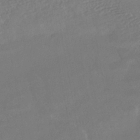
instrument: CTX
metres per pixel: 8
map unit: HNhu
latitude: -43.5966
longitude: 103.1620
